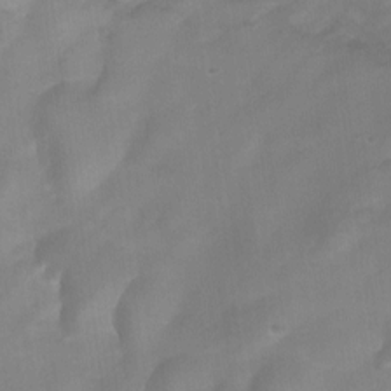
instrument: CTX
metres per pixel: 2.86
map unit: Hto
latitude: 4.5546
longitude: -32.5168
